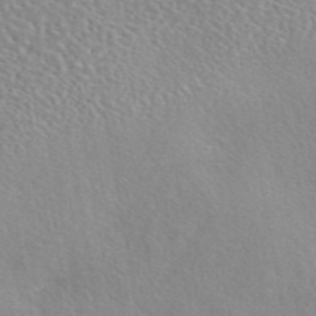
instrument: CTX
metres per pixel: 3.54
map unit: eAb
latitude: 45.3670
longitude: 112.5007
